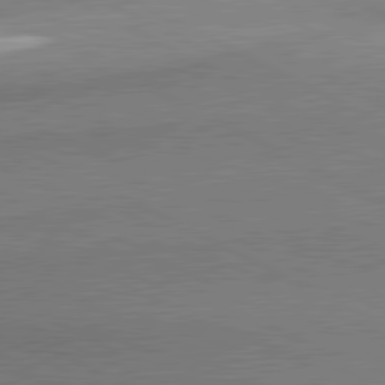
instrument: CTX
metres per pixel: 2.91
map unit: lApd
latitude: 80.9136
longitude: 165.1431
